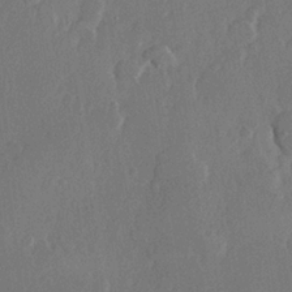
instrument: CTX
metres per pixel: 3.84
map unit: lHvf
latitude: 23.2159
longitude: 145.3321
